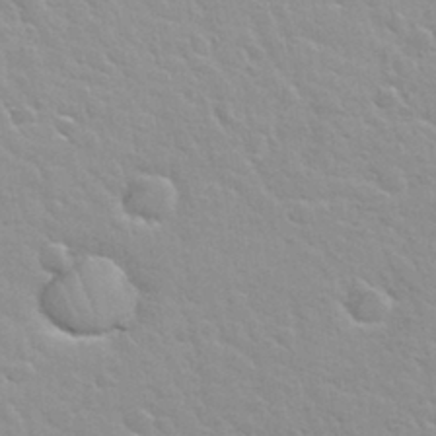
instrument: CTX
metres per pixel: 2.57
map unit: Hto
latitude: 32.5546
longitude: -50.6868
